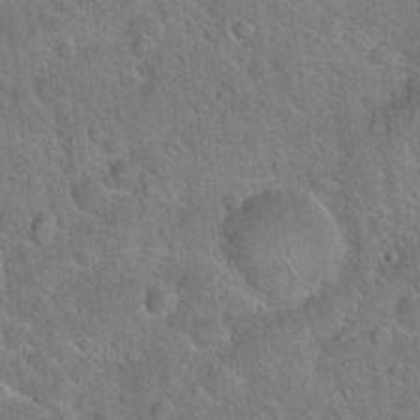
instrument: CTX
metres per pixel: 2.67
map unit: Hto
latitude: 19.0269
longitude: -50.6679
